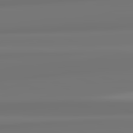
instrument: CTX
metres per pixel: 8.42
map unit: lApd
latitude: 82.4601
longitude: 171.4644
